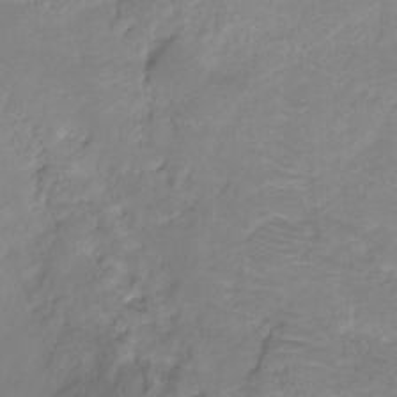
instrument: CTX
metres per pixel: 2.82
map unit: Ht
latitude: -9.7855
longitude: -39.1592
